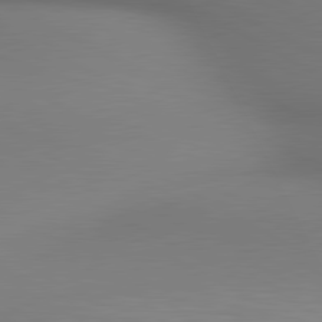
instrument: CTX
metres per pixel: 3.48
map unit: lApd
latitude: 80.4223
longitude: 132.8597
